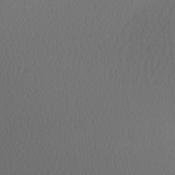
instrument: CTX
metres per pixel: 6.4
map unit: Nhu
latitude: -7.7855
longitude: -94.6302
